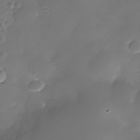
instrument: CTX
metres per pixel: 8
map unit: Nhe
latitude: -36.3684
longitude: -130.7814
